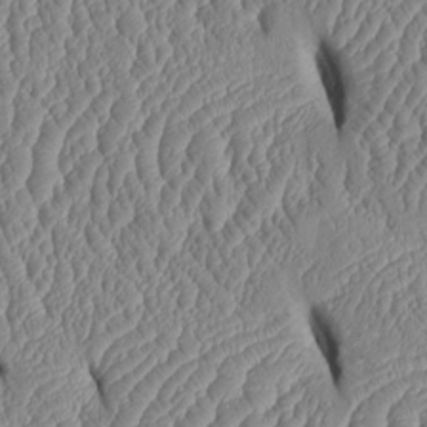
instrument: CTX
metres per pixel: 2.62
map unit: Htu
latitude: 2.2144
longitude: 149.5777
